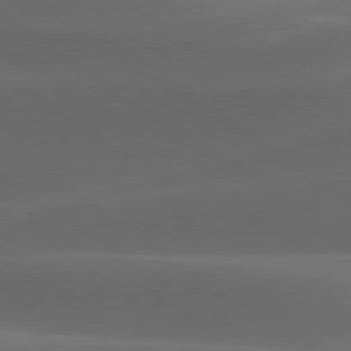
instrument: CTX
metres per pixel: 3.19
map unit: lApd
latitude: 79.3671
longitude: -49.7072
